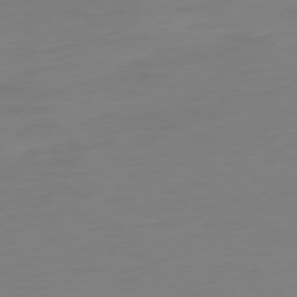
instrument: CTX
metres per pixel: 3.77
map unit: Ap
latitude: -77.9178
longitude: -67.9717
